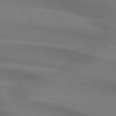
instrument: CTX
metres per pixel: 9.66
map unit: lApd
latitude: 73.9906
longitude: -62.4790
